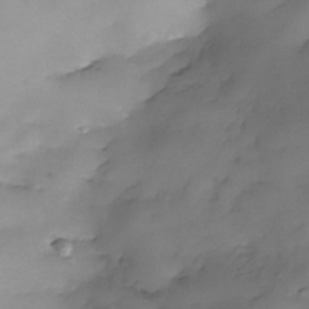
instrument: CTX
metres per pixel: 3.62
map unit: Nhe
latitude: -34.7841
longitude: -144.1011
